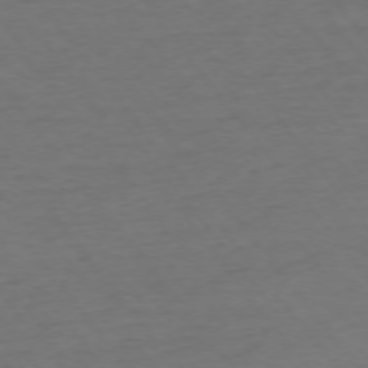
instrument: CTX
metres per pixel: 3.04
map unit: Ap
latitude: -75.6344
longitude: -84.7057
